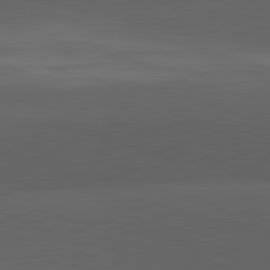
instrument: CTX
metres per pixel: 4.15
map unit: lApd
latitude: 83.6693
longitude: -132.4412
